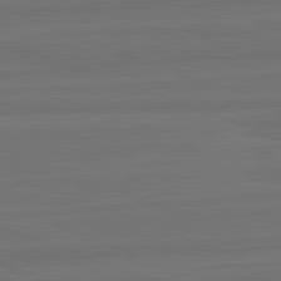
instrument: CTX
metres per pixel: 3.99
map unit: lApd
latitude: 82.5734
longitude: -179.7261
